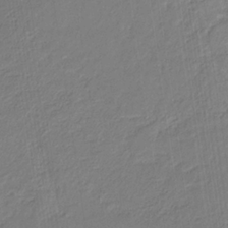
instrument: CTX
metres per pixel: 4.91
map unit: eHb
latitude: -30.1606
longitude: 67.3699
